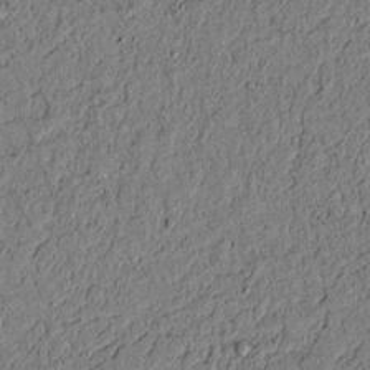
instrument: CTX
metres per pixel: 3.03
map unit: lAvf
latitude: 5.7072
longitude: 168.1039
